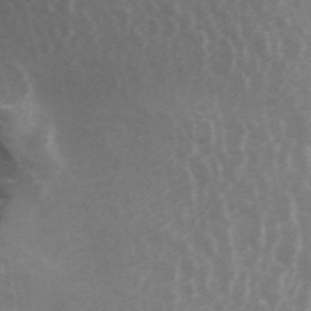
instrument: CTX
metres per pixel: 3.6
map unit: ANa
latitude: 44.7813
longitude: 29.1242
